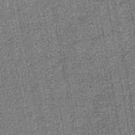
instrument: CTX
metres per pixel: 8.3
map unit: eHb
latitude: -30.3117
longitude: 67.5210
